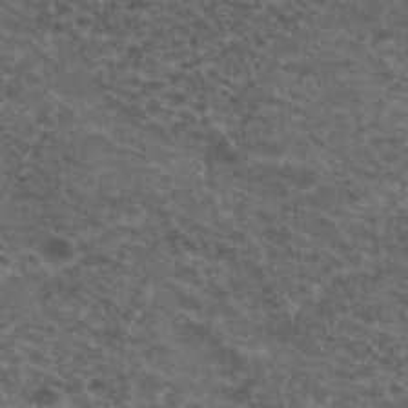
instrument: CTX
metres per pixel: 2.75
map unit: Hto
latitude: 19.8772
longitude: -36.7058
